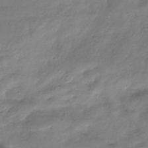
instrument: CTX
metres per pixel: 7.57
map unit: HNhu
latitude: -41.2943
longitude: 94.3117
